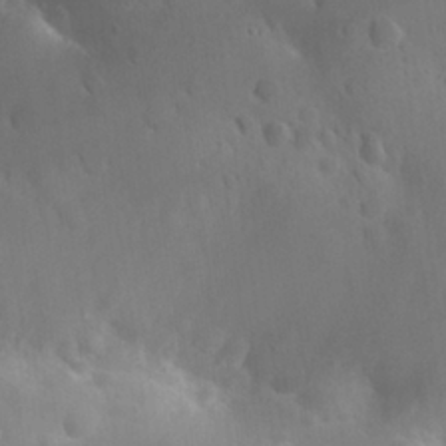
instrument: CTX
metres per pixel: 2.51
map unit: Nhu
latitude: 26.8947
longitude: -55.8772
